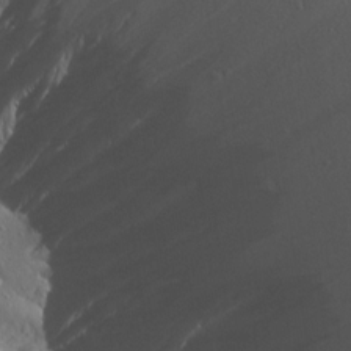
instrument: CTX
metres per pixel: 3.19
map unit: Aa
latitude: 14.5924
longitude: -142.9514
